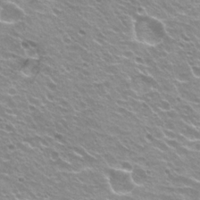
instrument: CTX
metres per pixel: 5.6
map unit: Hto
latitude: 22.8380
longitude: -32.3278
